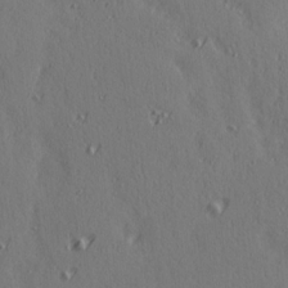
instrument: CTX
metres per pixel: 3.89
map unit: Ave
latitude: 14.3657
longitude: -106.1011
